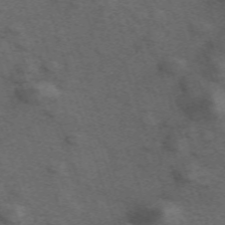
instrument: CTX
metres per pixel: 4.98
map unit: ANa
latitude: 52.2334
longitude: -71.1403
